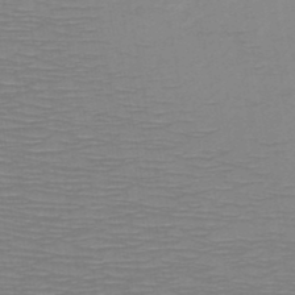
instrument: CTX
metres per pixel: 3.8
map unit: HNb
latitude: -48.5952
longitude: -44.9325
